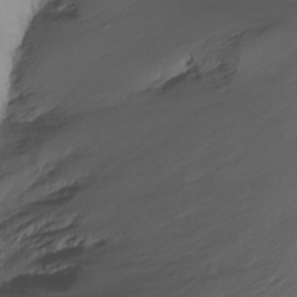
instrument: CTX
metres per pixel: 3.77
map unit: Nhu
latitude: -13.8611
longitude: -61.5560
